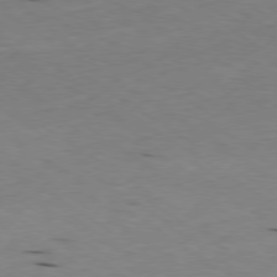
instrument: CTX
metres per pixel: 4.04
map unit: Ap
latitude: -79.6533
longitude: -101.0648
